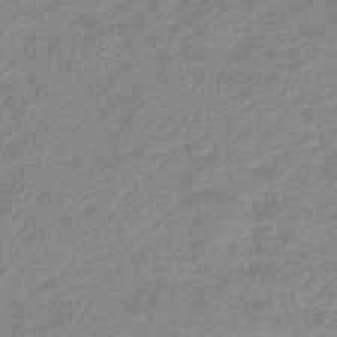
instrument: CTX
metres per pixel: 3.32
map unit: lHb
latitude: -40.3117
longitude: 72.2550
